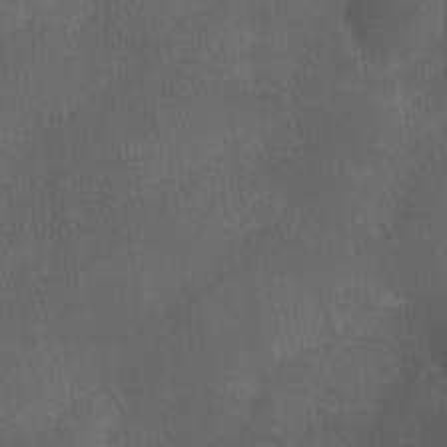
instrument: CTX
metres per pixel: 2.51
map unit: Ave
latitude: -0.3496
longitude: -113.4804
